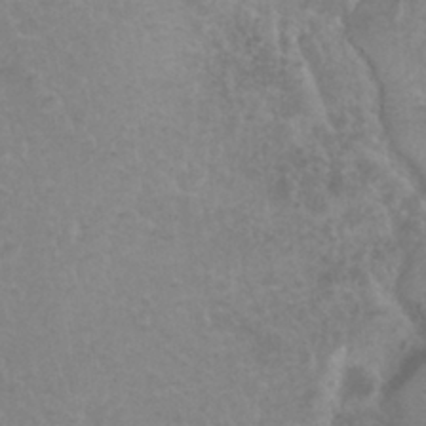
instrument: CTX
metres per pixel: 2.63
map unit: Nhu
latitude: 28.7813
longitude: -54.9891
